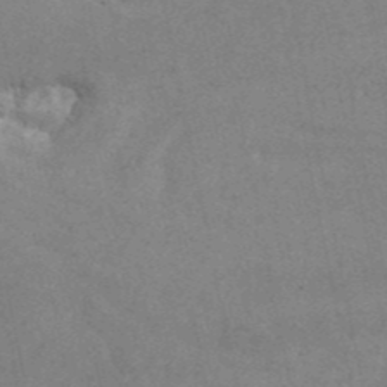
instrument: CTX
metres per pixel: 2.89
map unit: ANa
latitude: 43.4427
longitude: 46.0661
